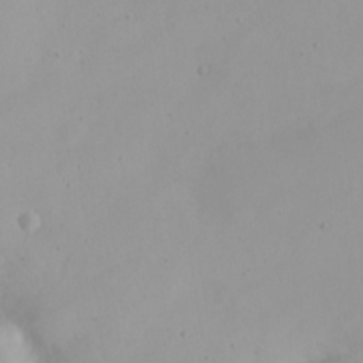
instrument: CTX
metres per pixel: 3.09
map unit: eHh
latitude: 23.8772
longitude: -64.6490
